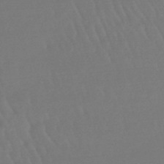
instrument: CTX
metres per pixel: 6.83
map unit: eHb
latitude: -46.8786
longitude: 79.3509
